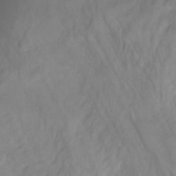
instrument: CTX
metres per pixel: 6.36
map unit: Aa
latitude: -3.7288
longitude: -71.5560
